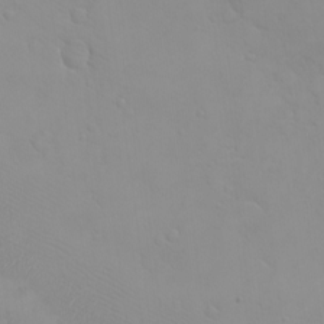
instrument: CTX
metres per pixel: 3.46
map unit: eHh
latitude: -8.6140
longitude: -69.3103
